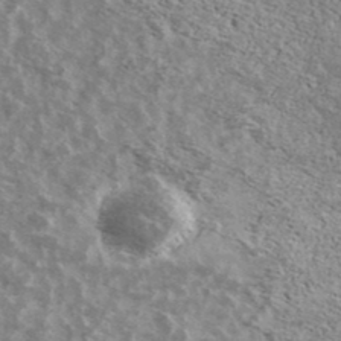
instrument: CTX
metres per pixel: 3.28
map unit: Ave
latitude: 39.1781
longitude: -108.5356
